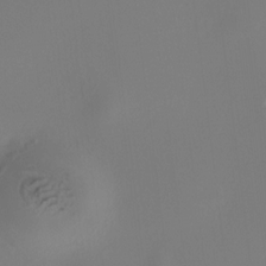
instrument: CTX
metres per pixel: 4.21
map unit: HNhu
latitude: 9.8583
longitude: 11.9745
